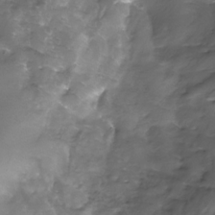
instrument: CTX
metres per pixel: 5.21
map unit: Nhe
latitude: -33.1620
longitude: -93.0836
